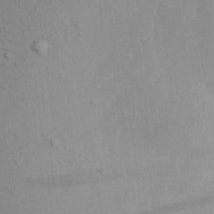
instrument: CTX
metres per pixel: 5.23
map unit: Aa
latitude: 22.3278
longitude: -139.5560
